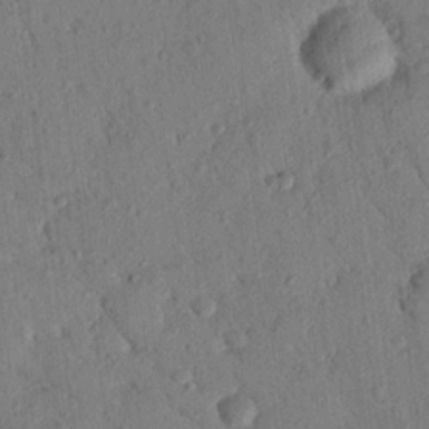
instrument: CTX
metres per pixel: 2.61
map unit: Nhu
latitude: 20.9892
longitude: -78.7058
